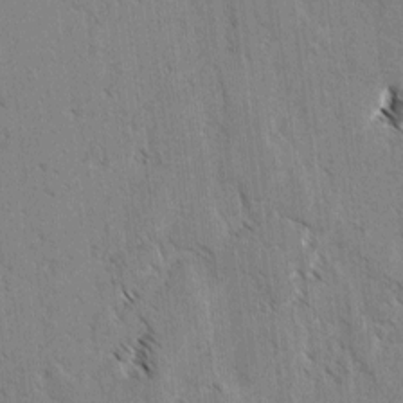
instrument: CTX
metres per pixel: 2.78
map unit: lAvf
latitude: -4.3117
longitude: -113.7072
